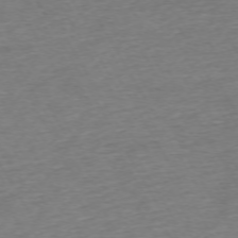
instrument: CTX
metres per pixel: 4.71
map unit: Ap
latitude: -72.7841
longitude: -69.2915
